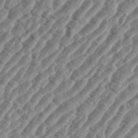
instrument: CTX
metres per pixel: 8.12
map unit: eHh
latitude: 36.6680
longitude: -135.1970
